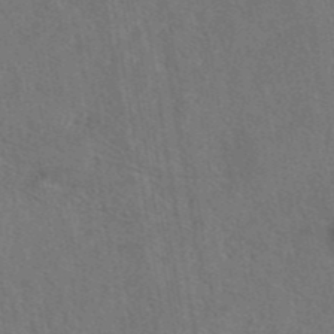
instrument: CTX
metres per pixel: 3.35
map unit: eAb
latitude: 43.0081
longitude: 104.5384
